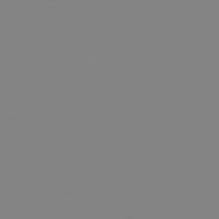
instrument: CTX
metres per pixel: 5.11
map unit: Hpe
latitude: 74.6868
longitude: -127.5182
